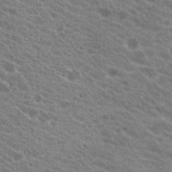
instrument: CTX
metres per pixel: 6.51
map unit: Hto
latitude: 21.7828
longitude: -38.6112
